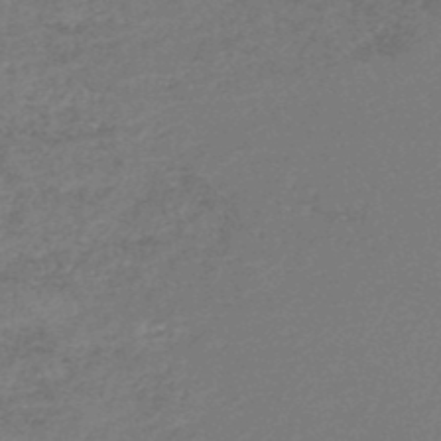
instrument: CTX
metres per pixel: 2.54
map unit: HNb
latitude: -48.4251
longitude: 60.0094
